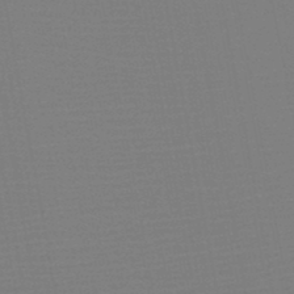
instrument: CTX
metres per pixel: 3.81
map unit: HNb
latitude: -46.7841
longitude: -42.8569
